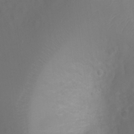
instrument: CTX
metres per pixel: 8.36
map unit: Ht
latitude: -2.8785
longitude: -25.1592
